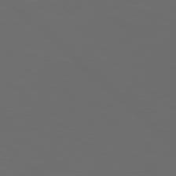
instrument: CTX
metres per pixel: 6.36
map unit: Hpe
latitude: 77.7260
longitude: -124.8380
